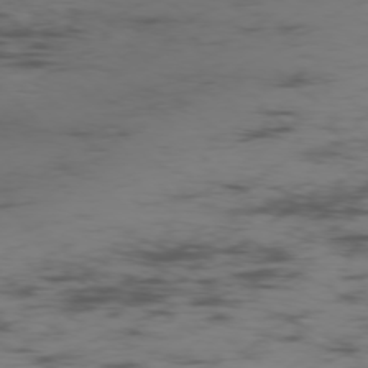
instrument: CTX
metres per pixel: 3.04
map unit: Ap
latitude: -76.6707
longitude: -82.4034
